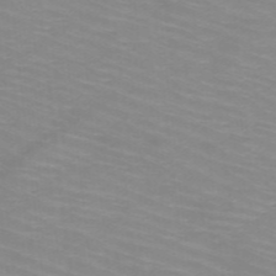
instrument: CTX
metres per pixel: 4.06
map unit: HNb
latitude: -48.1039
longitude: -45.8394
